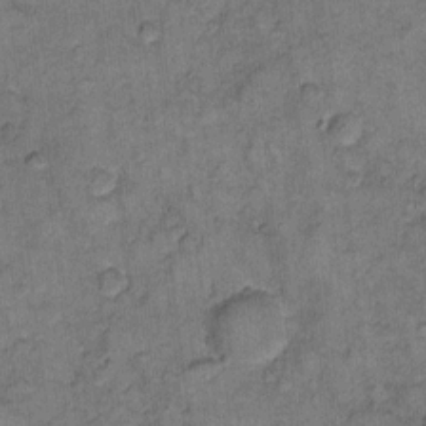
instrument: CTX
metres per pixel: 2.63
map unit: eHh
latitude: 10.9136
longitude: -63.5182
